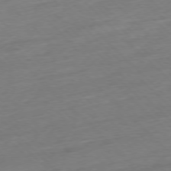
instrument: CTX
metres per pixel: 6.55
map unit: Ap
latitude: -77.5021
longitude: -98.5356
